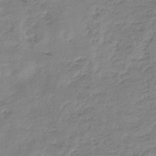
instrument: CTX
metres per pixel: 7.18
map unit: eHb
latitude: -36.6140
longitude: 74.9164
